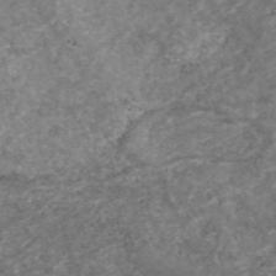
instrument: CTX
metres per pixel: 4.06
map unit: eAb
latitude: 46.7247
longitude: 120.4629
